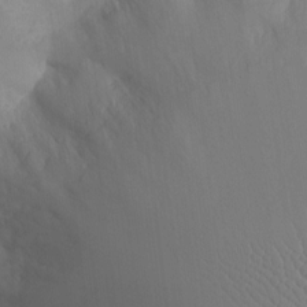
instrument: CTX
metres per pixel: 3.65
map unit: Ht
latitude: -3.1620
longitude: -16.4034
